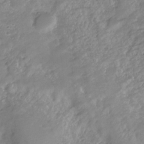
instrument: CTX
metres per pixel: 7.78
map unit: Nhu
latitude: -13.4077
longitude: -40.8002
